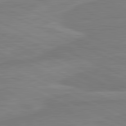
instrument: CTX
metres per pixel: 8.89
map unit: lApd
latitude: 81.8772
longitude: -172.5167
